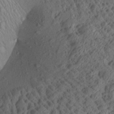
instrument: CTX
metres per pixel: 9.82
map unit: Aa
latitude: 28.7813
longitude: -135.9150
